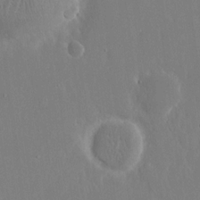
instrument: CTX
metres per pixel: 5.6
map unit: eHh
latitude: 14.7436
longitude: -71.8205
